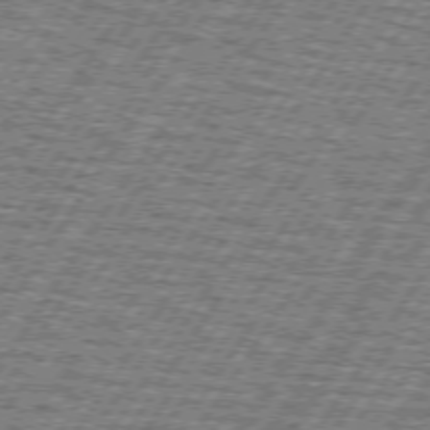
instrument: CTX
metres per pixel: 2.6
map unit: lApd
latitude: 73.3671
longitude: -70.7813
